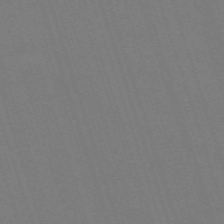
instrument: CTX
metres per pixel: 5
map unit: eHh
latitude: -63.8233
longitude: 51.0486
